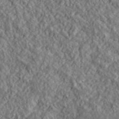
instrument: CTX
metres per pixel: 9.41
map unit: lHvf
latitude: 39.4804
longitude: -89.6316
